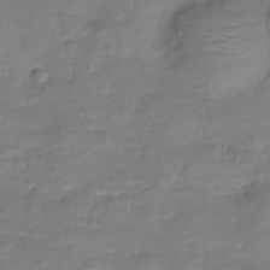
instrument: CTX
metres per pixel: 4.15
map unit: Hve
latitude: -27.5021
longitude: 91.1998
